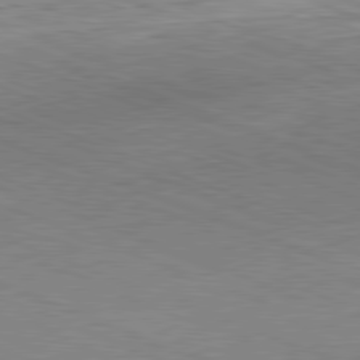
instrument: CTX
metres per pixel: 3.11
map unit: Hpe
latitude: -82.0850
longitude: 13.1998
